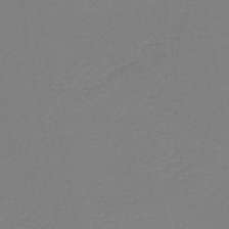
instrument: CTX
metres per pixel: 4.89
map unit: HNhu
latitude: -47.2943
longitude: 98.6140
